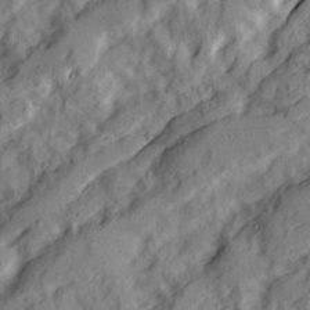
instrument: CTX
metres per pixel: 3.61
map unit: Ave
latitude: 22.2711
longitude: -131.5560
